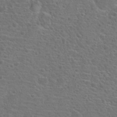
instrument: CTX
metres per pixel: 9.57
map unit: Hto
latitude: 19.3859
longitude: -42.3656
